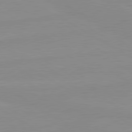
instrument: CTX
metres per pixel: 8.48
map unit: lApd
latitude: 80.2900
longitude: -176.1578
